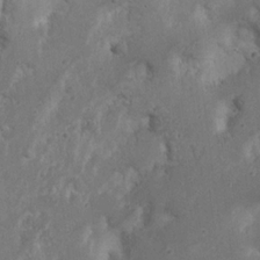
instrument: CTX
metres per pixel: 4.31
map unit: Nhu
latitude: 21.6316
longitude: -71.6505
